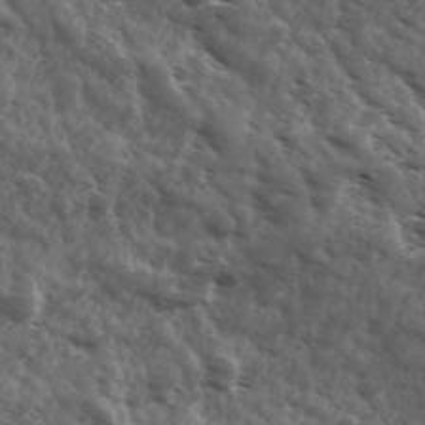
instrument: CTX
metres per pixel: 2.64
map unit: Ave
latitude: 17.8772
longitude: -131.9340
